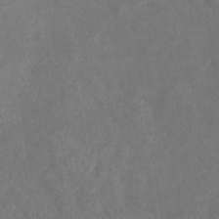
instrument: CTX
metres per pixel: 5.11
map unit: lHb
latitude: -38.1984
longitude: 73.8800
